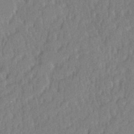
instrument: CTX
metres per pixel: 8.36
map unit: Hve
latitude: 25.1970
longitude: 143.8233
